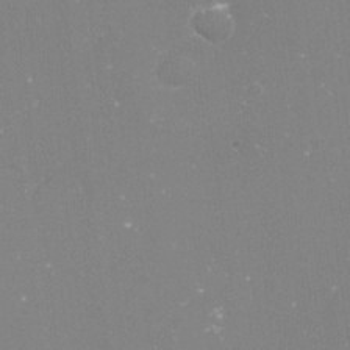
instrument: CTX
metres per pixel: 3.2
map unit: Nve
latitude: -17.4266
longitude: -59.4993
